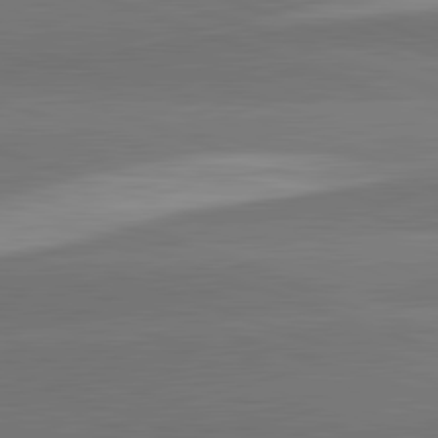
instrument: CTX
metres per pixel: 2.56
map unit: lApd
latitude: 82.3089
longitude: 136.0850
